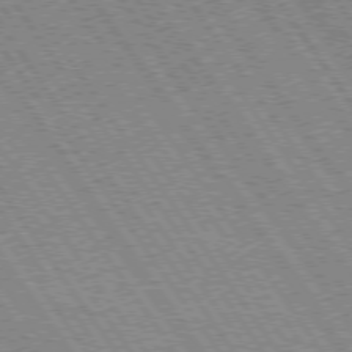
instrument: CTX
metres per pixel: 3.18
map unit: Hpe
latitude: 73.9339
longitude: -141.8205
